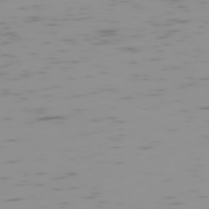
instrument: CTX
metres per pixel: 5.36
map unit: Hpe
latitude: -73.9367
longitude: 7.6910
